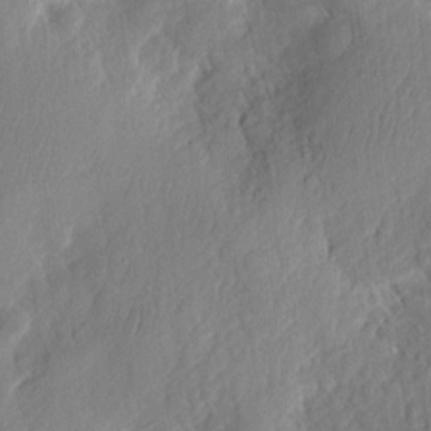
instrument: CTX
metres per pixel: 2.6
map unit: eHh
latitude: 7.4237
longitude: -75.0836
